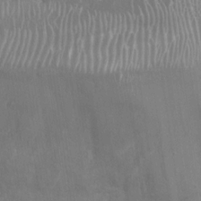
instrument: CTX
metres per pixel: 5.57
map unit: Nhu
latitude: -27.2564
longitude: -61.7638
